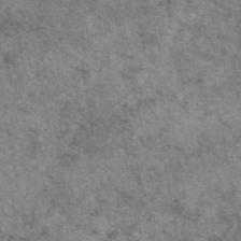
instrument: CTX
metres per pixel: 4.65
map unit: eAb
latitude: 47.3860
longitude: 114.4629
